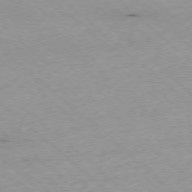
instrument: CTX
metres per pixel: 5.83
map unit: Ap
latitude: -77.7289
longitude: -85.8017
